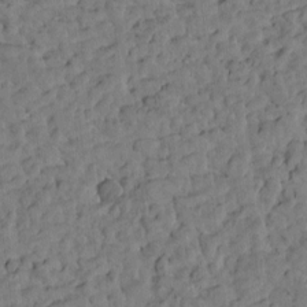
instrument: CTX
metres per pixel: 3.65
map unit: Htu
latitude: -1.9179
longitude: 179.3131
